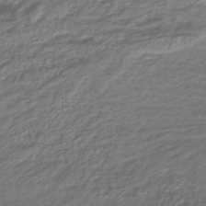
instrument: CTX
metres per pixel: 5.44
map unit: lHb
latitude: -42.1416
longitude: 75.9178
